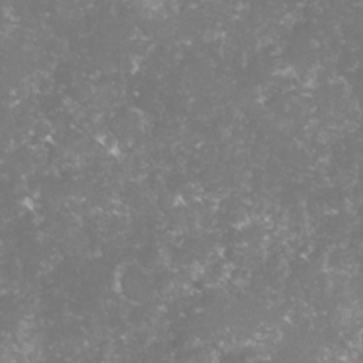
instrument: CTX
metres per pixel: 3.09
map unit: lHvf
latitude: -16.2929
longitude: -99.8772
